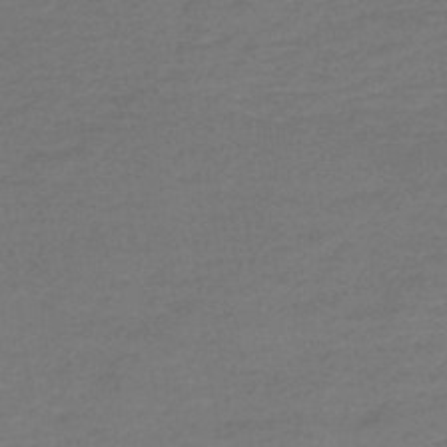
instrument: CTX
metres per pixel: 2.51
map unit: HNb
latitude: -43.7855
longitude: 52.6896
